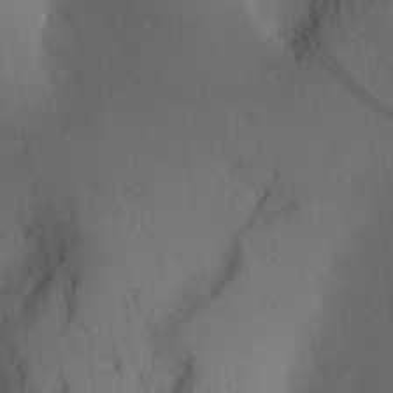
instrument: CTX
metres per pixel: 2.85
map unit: Aa
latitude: 27.6694
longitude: -146.6113
